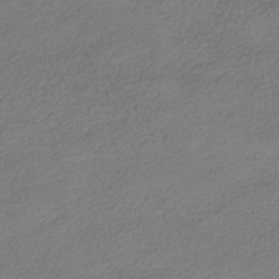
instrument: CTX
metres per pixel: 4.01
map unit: HNhu
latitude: -39.9367
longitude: 102.8030
